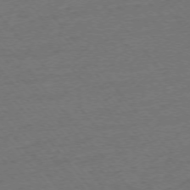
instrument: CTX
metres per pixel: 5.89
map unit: Ap
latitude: -75.2943
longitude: -82.4223
